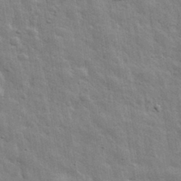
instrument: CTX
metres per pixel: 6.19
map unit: eHh
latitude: 31.7072
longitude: -78.6680
